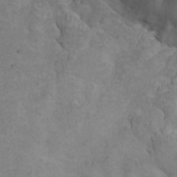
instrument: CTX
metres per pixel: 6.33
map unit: eHh
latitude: -8.1606
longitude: -68.1955
